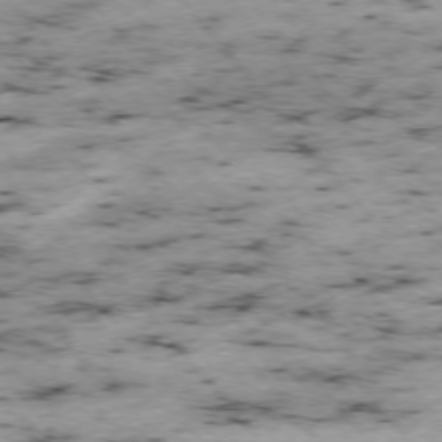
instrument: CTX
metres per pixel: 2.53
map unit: Ap
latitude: -75.9178
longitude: -61.3104
